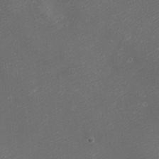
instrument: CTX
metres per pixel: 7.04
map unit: eHh
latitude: -1.3321
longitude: -78.5735
